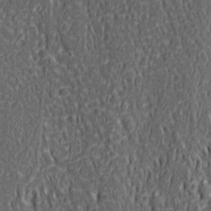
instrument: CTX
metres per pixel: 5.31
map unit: Nhu
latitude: -4.6329
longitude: -150.3845
